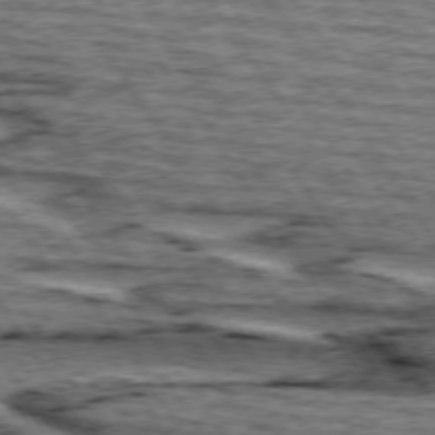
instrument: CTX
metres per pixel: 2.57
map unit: lApd
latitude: 74.7057
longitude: -72.9514
